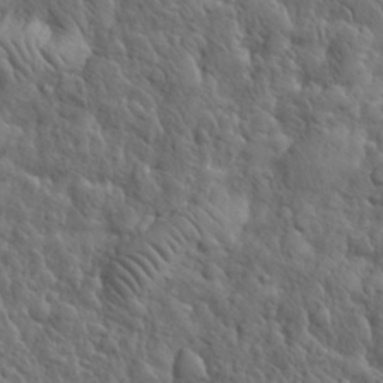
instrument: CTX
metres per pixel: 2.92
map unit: eHh
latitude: 31.3104
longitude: -68.9892
